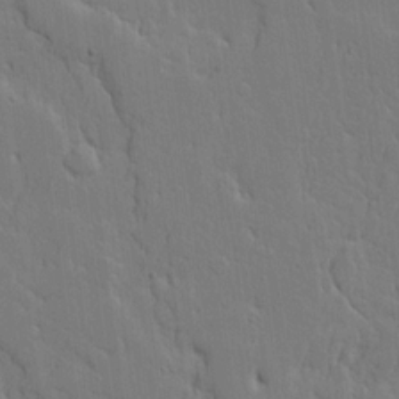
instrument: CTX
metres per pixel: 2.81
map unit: Ave
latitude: 18.1200
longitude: -128.5357
